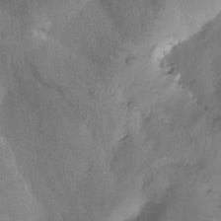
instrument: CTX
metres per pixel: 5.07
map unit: Htu
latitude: -0.2929
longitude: 174.6518
